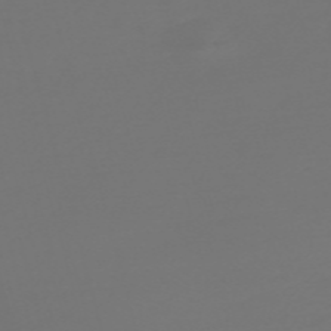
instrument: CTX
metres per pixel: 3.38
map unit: Nve
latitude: -59.2753
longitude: 56.7652
